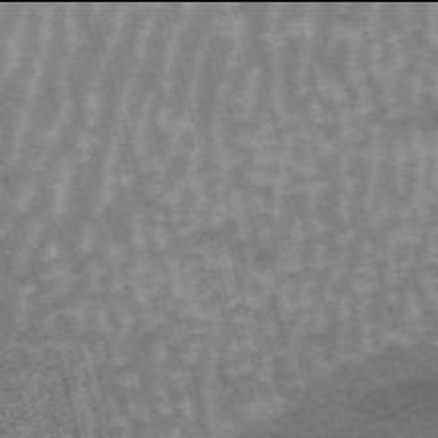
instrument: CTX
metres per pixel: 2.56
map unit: HNb
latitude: -54.0094
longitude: -42.8569
